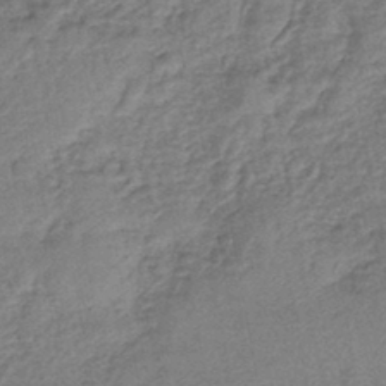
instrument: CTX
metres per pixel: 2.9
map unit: eHb
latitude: -43.3698
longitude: 83.7666
